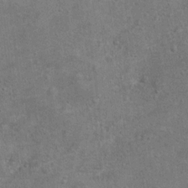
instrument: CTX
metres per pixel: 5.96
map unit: Hto
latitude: 10.8947
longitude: -36.4223
